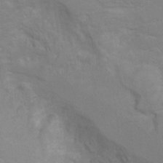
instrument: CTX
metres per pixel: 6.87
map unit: Hto
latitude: 6.6868
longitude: -35.8394
